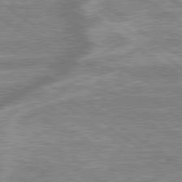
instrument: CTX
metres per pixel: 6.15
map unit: lApd
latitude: 79.4427
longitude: -168.7058
